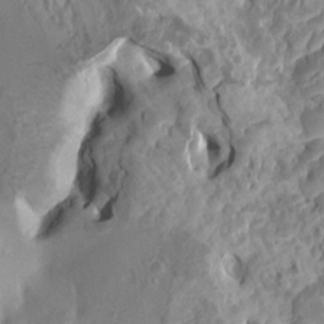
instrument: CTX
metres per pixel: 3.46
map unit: HNhu
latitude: 5.2159
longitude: -2.3467
